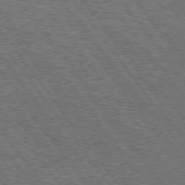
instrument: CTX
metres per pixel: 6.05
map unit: Hpe
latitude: 75.4615
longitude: -138.3845
